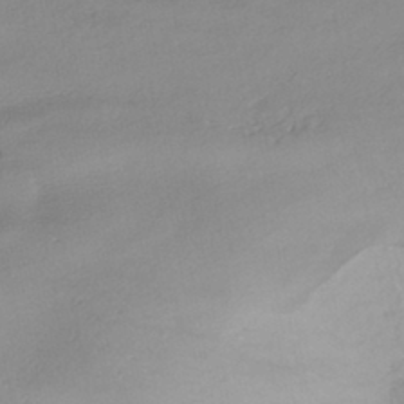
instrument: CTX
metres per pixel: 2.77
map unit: HNhu
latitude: -43.2753
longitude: 102.7841
